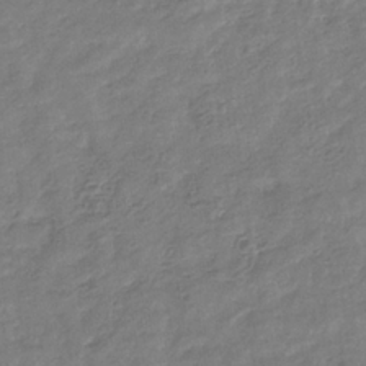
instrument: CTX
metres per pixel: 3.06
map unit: eHb
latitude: -34.1606
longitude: 79.6344
